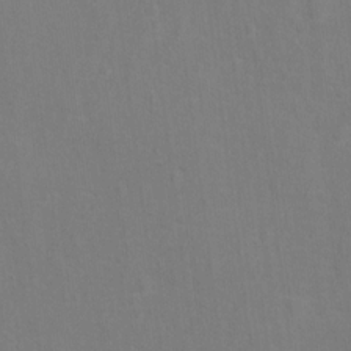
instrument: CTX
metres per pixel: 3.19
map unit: Ht
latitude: 13.3293
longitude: -40.8002
